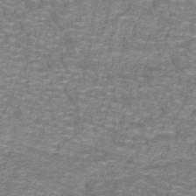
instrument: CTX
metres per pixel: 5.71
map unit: lHb
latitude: -41.7855
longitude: 55.5588
